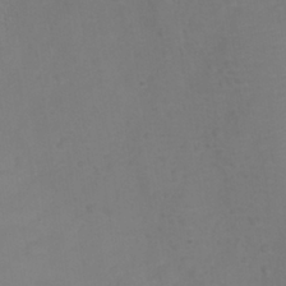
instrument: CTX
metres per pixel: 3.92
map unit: Nhu
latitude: 28.1011
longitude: -55.9717
